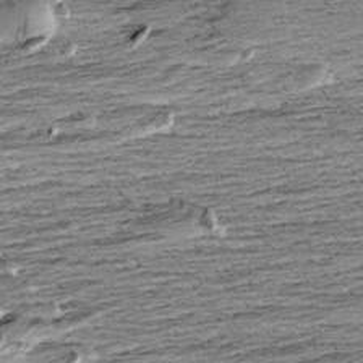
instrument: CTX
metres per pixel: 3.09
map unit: Aa
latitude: 8.3090
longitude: -139.7261
